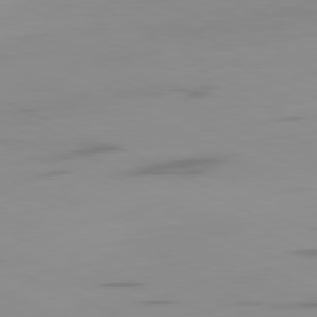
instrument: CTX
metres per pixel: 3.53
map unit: Ap
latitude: -81.3510
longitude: -61.0080
